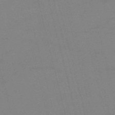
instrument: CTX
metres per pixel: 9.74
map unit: HNb
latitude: -53.0486
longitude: -46.9514
